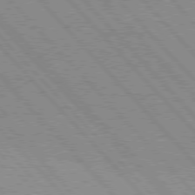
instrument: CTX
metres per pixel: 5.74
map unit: lApd
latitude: 76.5356
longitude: -72.8191
